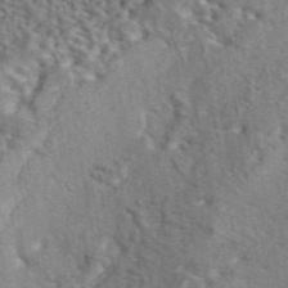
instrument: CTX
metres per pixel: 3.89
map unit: eAb
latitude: 43.6694
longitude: 110.2550
